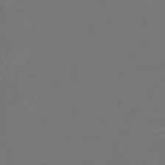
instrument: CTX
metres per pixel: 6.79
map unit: eHb
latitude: -47.5777
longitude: 82.1228
